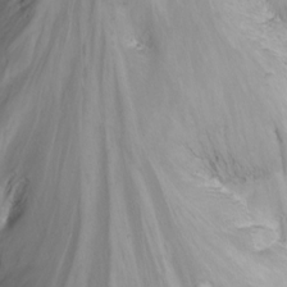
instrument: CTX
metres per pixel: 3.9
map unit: Nhu
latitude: -8.3306
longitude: -67.3481
